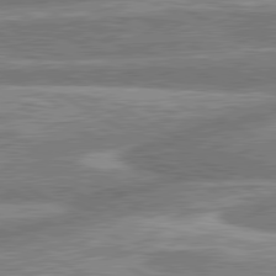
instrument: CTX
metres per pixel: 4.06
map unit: lApd
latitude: 80.7624
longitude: -165.2348
